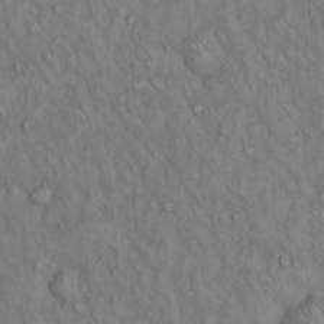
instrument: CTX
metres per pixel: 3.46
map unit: Hto
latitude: 14.4223
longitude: -59.4993
